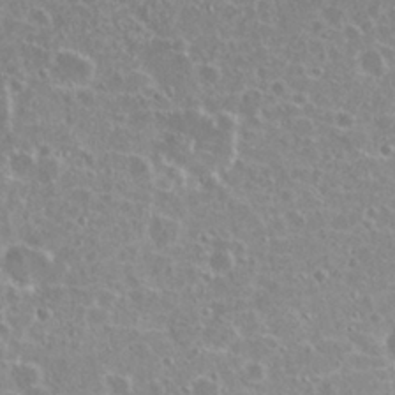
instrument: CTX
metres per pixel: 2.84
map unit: Nhu
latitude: 26.5924
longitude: -50.6679
